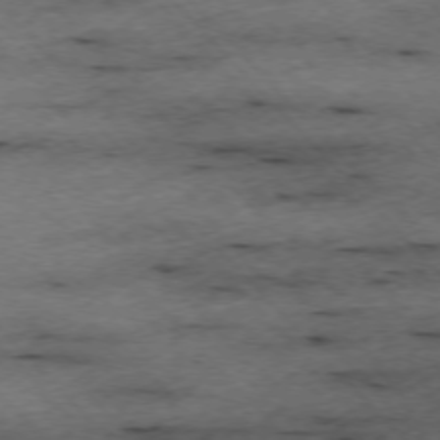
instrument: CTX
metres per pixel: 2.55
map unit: Ap
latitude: -76.1795
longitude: -87.5371
